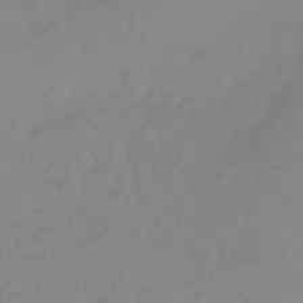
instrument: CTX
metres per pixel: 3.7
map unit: lHb
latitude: -41.9556
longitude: 77.3321
